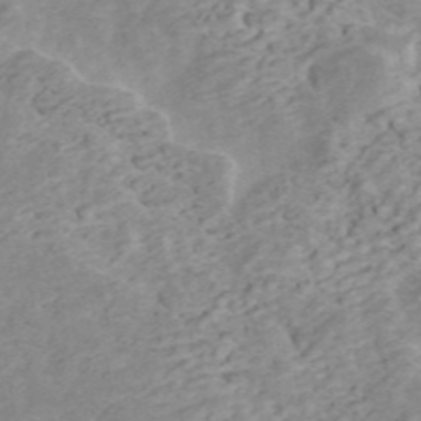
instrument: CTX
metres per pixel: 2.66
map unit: ANa
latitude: 45.9339
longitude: 22.3306
